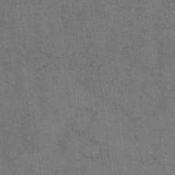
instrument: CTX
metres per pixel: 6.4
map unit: eHh
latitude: 15.0270
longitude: -62.5735
